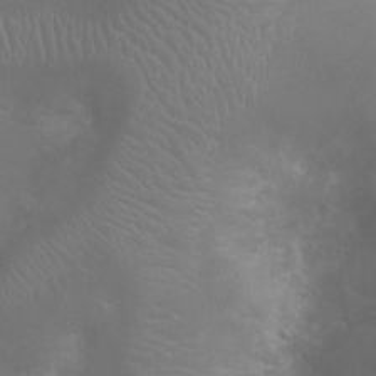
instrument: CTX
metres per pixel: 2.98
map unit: Ht
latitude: -7.8800
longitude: -20.9703
